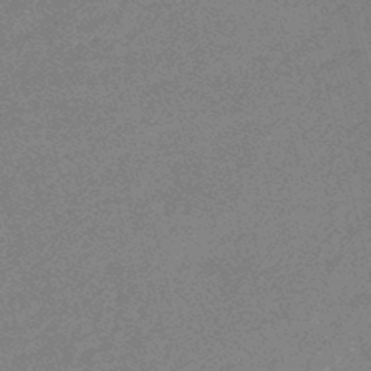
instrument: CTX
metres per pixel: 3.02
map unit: eHb
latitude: -48.3873
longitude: 86.8219
